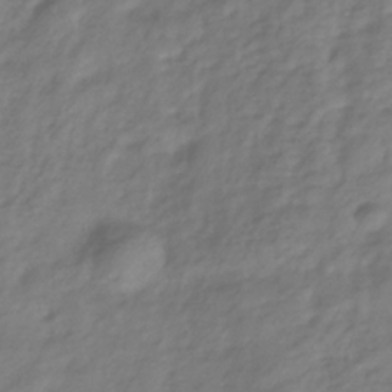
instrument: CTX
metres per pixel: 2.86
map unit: Hve
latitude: -33.5399
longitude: 90.3873
